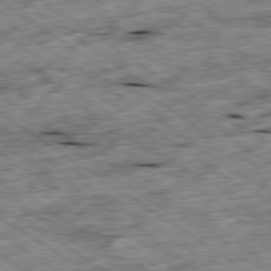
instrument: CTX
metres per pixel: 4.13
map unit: Ap
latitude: -79.8611
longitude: -87.6883
